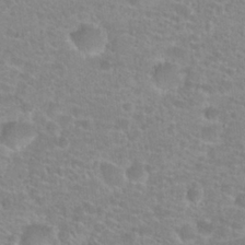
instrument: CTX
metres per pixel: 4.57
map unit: Hto
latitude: 24.6112
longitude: -48.4223
